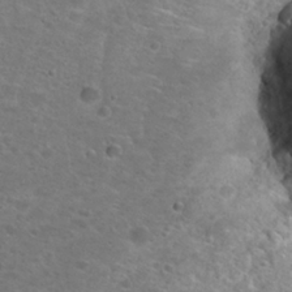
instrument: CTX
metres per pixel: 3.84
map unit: Hto
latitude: 25.2914
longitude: -49.5182
